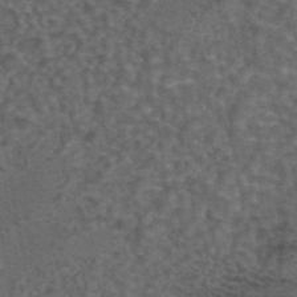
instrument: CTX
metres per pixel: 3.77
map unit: eAb
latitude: 43.8961
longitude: 107.0109
